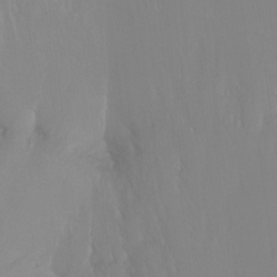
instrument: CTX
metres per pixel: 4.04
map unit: Ht
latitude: -15.0298
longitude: -50.2144
